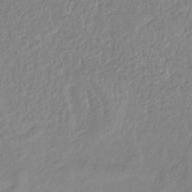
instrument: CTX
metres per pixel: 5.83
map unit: lHb
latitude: -36.3684
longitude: 69.7288
